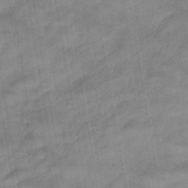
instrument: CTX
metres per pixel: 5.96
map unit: eHb
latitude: -40.1795
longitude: 82.9164
